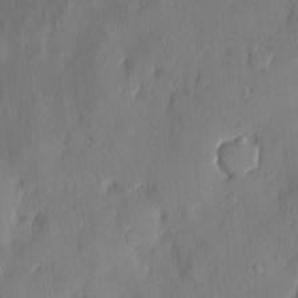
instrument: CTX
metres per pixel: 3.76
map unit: eHh
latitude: 5.5749
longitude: -76.3089
